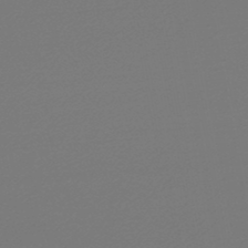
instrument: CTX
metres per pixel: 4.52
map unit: lHb
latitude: -47.1998
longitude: 65.8800
